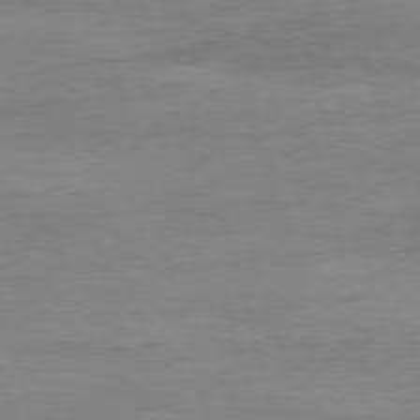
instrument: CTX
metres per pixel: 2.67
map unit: Ap
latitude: -76.7085
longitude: -73.5183
